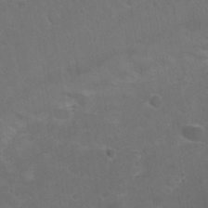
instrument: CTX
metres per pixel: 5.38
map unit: Nhu
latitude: 24.6301
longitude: -51.5938
